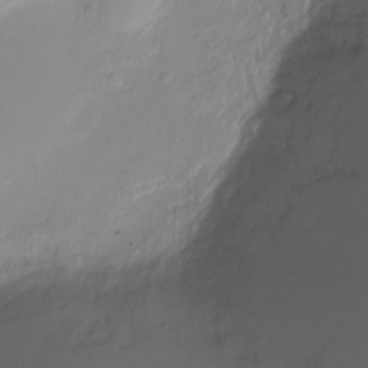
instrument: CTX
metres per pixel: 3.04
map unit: Ht
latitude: -6.5384
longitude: -29.4237
